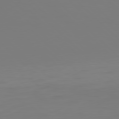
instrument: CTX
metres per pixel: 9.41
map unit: Hpe
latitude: 77.5182
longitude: -136.8947
